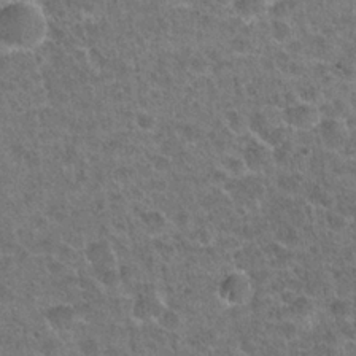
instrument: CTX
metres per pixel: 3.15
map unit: Hto
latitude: 21.5749
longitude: -48.8380
